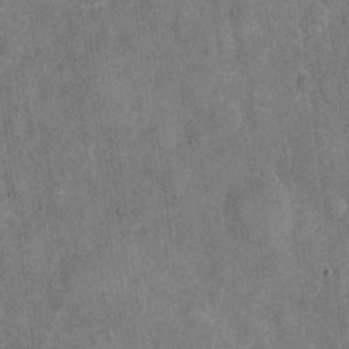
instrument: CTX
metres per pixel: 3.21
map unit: Nhu
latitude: -18.3495
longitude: -56.3089
